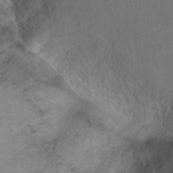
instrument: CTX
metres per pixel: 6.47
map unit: Ht
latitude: -4.8408
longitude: -36.1578
